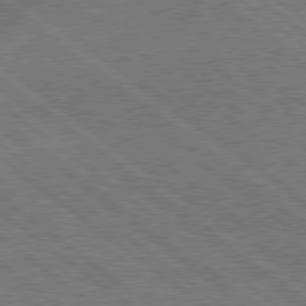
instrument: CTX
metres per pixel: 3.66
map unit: Hpe
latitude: 78.7058
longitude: -160.8380
